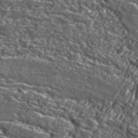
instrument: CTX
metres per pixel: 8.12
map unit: lHvf
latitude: 41.9906
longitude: -90.3278
